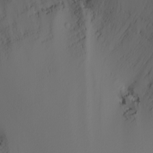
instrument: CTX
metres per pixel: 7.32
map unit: Nhu
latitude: -4.9163
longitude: -91.5182
